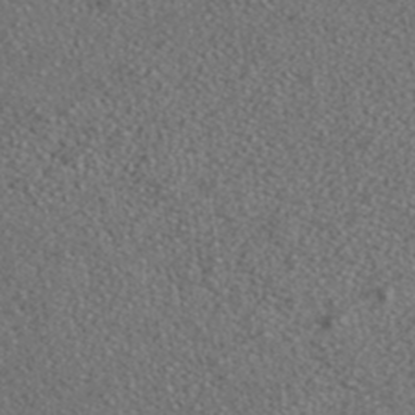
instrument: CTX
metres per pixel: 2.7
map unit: ANa
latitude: 36.5546
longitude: 14.8597
